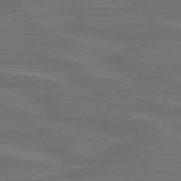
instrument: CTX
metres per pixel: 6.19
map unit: lApd
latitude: 74.9703
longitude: -79.4427
